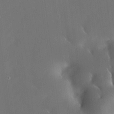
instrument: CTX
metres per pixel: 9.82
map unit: HNhu
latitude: 6.3089
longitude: 12.9542
